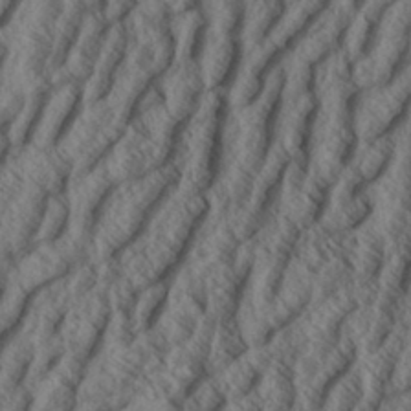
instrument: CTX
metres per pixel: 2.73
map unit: Aa
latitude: 33.9906
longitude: -139.2348
